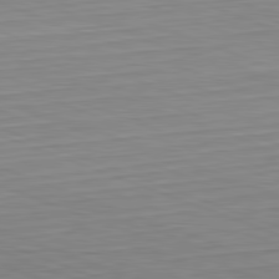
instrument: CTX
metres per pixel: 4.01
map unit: Hpe
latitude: -82.3684
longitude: 13.0675
